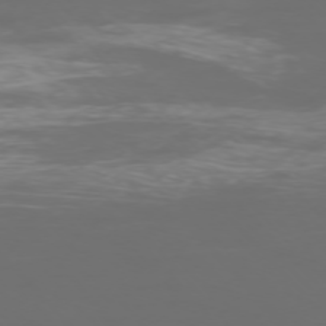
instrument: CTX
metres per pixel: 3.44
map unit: Ap
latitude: -75.1998
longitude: -75.8583
